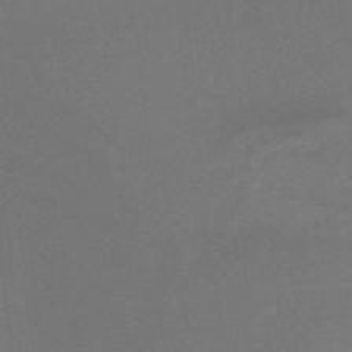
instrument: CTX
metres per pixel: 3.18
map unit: HNb
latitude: -36.7463
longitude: 58.0283
